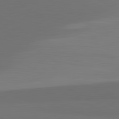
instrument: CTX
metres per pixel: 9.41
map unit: lApd
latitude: 81.4237
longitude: 153.3887
